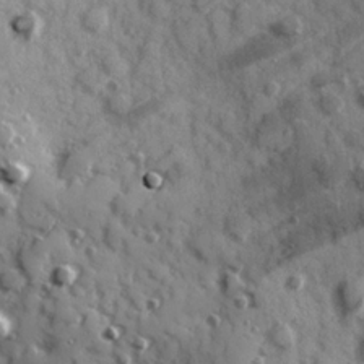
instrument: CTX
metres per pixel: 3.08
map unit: Hve
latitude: 24.8946
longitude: 147.0108
